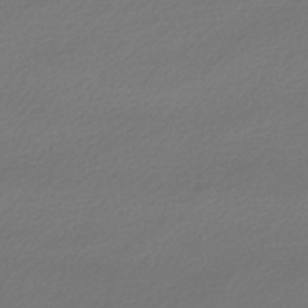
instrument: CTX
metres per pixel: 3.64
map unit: lHb
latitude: -47.0108
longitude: 63.0297
